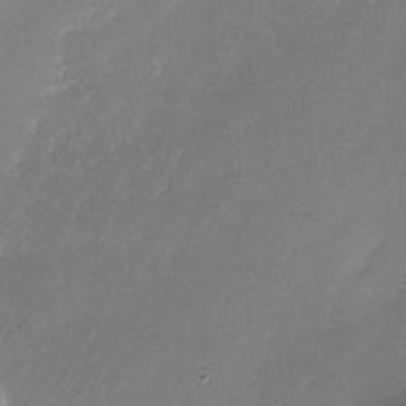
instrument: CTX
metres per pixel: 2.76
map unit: Nhu
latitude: -22.9920
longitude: -71.9717
